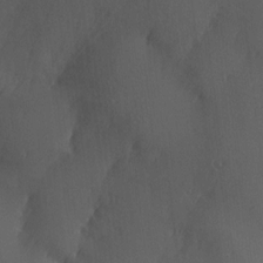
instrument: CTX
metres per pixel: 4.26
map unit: Hve
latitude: 14.2901
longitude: -90.9136
